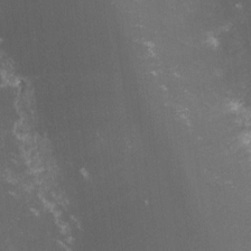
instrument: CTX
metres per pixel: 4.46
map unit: lHvf
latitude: -13.7856
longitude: -102.8758
